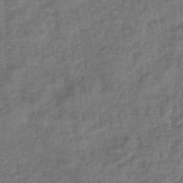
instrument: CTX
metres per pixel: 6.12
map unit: eHb
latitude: -43.6154
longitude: 82.3684
